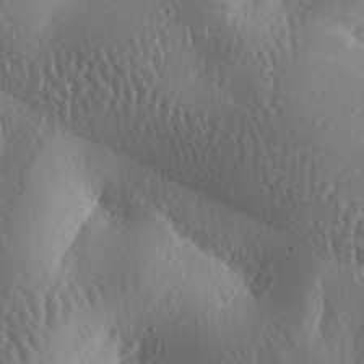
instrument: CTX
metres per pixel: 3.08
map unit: lAa
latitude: -7.0108
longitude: -128.7057
